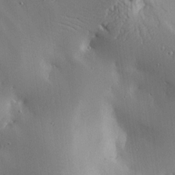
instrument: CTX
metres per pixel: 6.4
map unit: Ave
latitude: 17.0081
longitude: -139.1592
